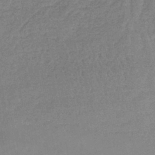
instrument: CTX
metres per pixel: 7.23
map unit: lHb
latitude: -41.8611
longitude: 67.0675
